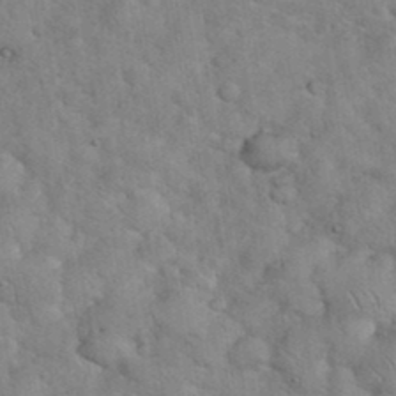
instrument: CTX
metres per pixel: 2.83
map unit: eHh
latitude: 36.1956
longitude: -64.6113
